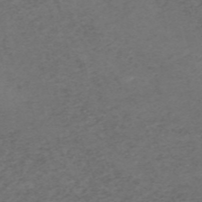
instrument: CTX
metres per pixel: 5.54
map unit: HNb
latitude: -55.6533
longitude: -46.5735
